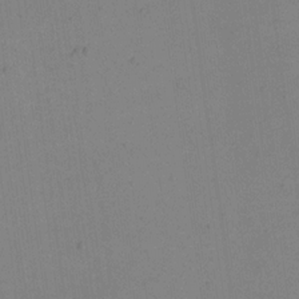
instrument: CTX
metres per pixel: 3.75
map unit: eHh
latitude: 16.4979
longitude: -67.6505
